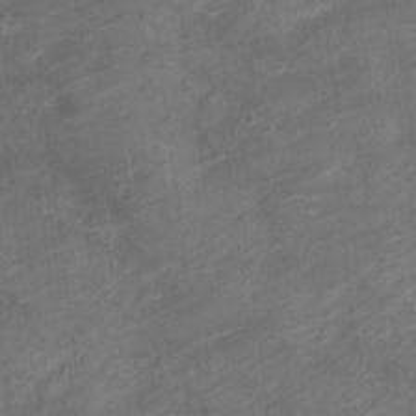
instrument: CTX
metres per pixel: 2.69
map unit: Nve
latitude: -19.1431
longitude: 107.1809
